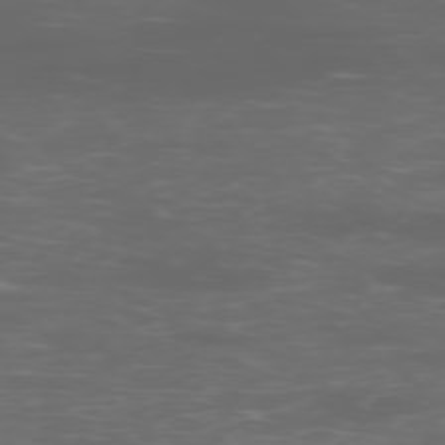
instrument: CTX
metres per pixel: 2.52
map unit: Hpe
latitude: -76.0283
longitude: -11.1781
